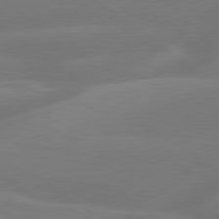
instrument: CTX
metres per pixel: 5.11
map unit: lApd
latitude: 79.7828
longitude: -148.7435
